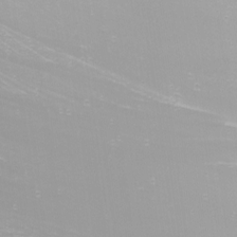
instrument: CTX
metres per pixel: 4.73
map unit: Nhu
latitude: -8.8408
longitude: -81.0458
